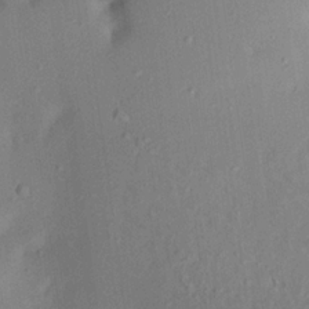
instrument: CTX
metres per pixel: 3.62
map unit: Aa
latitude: 20.5924
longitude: -147.0270
